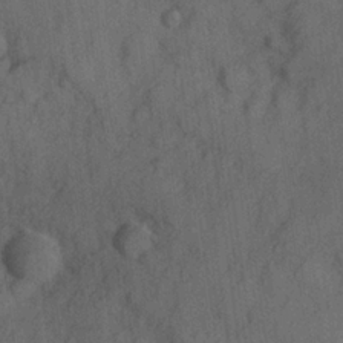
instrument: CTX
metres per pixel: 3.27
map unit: Hve
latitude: 24.8191
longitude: 147.9367
